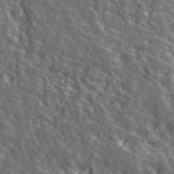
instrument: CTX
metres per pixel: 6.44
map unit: ANa
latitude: 40.1955
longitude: -89.7072
